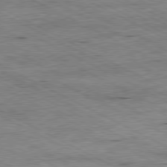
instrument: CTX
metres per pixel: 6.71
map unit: Ap
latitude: -80.8597
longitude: -84.8758
